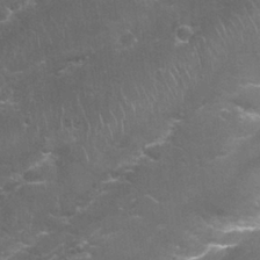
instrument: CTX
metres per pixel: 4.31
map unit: Nhu
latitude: 27.3860
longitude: -61.3859
